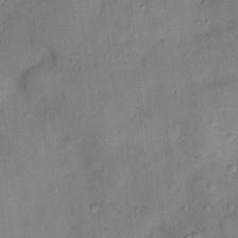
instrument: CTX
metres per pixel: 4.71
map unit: Nhu
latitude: 11.7639
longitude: -29.0080
